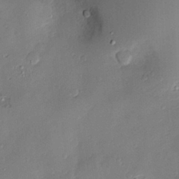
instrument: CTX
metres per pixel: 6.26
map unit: Nve
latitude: -7.4076
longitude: 174.5195
